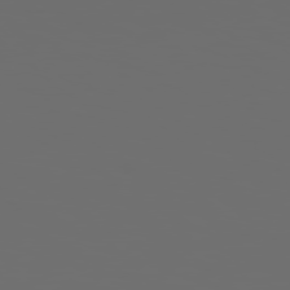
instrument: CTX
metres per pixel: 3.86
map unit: Hpe
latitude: 78.4223
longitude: 176.1984
